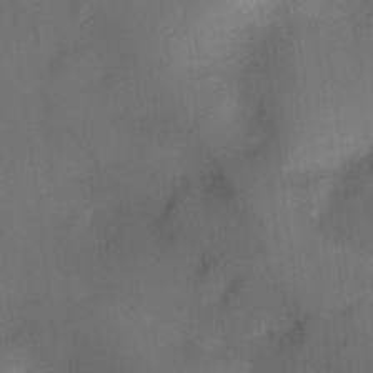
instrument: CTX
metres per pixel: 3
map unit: Ht
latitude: -10.8030
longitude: -28.2522
